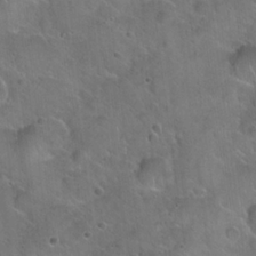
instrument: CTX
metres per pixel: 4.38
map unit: Hto
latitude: 22.2333
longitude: -53.5371
